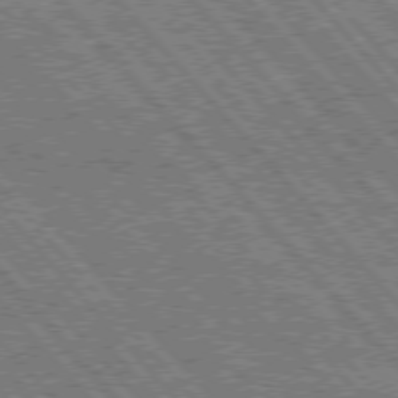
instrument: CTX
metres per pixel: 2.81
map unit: Hpe
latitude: 75.7639
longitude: -126.4223
